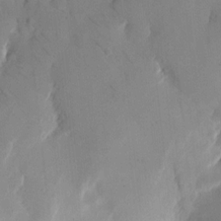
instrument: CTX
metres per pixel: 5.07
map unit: eHh
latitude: 11.5371
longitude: -68.1767
